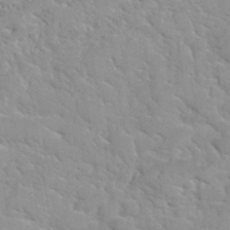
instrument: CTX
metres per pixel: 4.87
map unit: Hto
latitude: 35.4426
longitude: -51.5182
